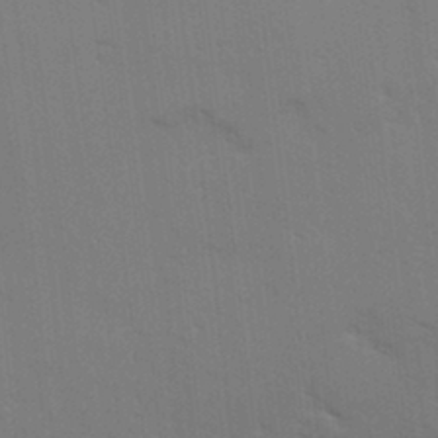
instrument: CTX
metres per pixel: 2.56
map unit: Ave
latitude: 14.4601
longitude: -102.6301
